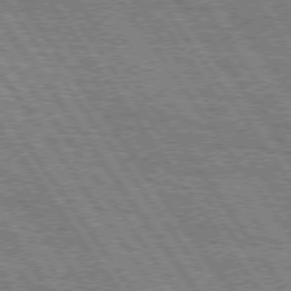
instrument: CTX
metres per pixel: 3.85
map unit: Hpe
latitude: 75.0081
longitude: -152.0444
